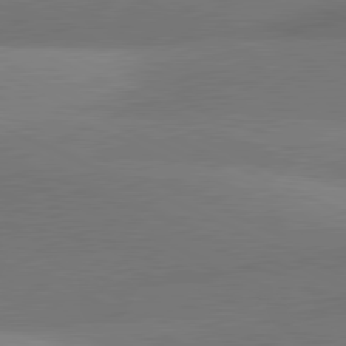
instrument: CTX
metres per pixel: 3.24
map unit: lApd
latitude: 81.0269
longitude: 130.2172
